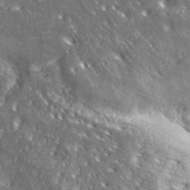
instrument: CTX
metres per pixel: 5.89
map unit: ANa
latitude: 39.3104
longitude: -91.3482
